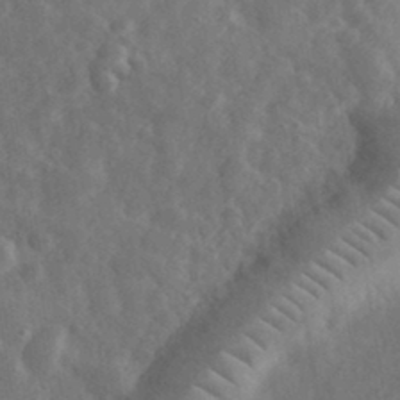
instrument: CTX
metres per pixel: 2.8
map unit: eHh
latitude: 33.7072
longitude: -69.1214
